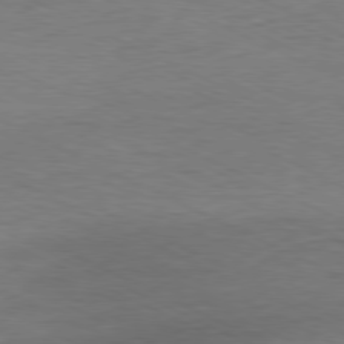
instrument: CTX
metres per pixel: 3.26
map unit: Ap
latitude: -80.4062
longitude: -81.8394
